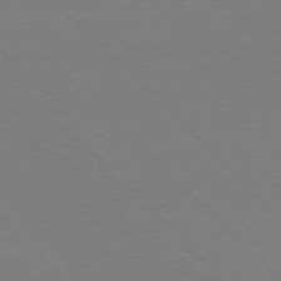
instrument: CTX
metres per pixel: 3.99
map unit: Ap
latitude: -75.9556
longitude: -82.4223
